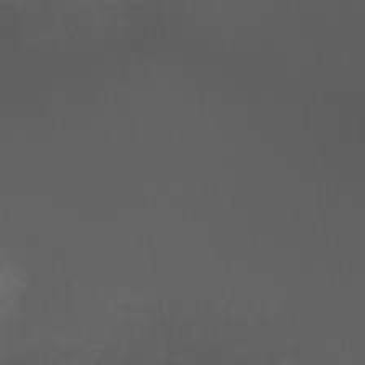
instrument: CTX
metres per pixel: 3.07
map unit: HNb
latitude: -44.2362
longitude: -43.8206
